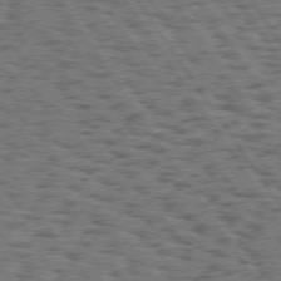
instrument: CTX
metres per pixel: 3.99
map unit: Hpe
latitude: 74.5735
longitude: -133.9528
